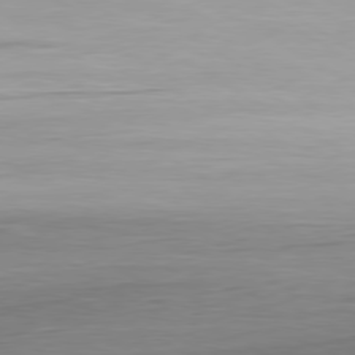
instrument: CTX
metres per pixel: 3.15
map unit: Ap
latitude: -80.3684
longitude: -68.5357
